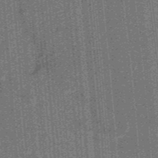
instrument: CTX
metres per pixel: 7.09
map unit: lHb
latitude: -39.3888
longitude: 54.5196
